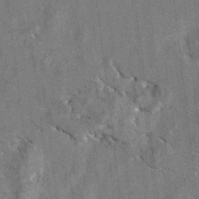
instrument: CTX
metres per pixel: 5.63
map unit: Hto
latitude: 8.4412
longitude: -34.7813
